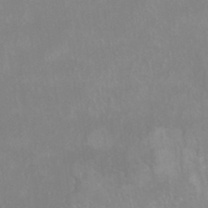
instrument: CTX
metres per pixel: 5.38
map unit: HNhu
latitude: -0.3685
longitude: 5.2376
